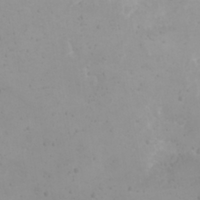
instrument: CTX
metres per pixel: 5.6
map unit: eHh
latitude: 21.4616
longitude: -64.7057
